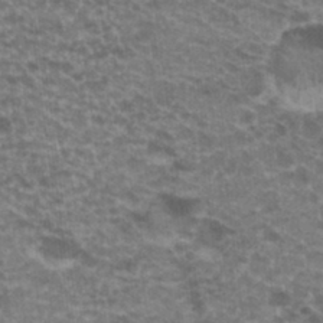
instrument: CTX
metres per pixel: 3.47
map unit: Hto
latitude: 20.0444
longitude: -36.8002
